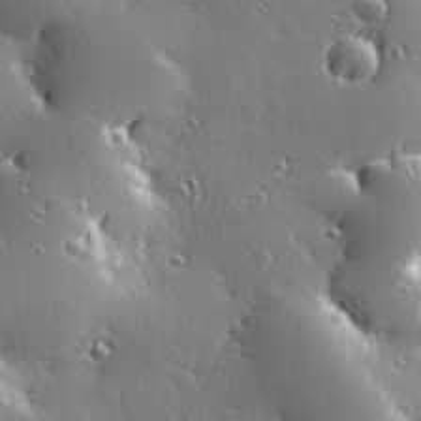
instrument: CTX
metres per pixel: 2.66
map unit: Hve
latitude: 28.1578
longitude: -92.6490
